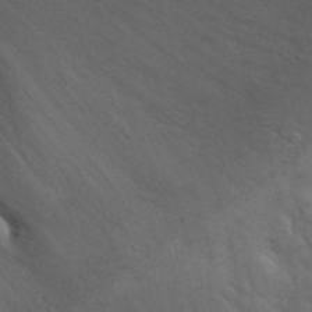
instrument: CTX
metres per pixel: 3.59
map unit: Nhu
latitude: -8.8030
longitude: -48.2711
